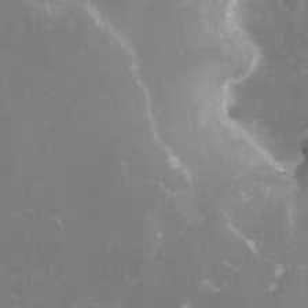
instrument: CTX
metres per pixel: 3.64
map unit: Nhe
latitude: -27.6721
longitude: -109.3103
